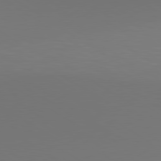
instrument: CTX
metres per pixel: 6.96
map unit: lApd
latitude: 80.2333
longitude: 155.8800
